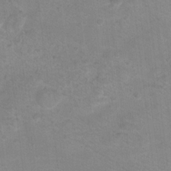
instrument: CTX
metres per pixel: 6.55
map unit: Hto
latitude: 17.6694
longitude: -39.1403
